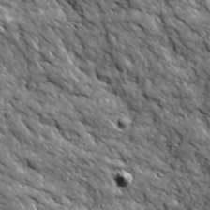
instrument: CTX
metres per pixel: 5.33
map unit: Ave
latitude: 19.1592
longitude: -134.5168
